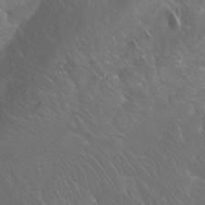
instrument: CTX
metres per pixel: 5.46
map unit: Htu
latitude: -1.2565
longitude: -74.6113
